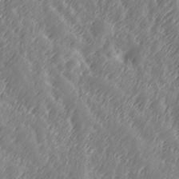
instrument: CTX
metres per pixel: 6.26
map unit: Hve
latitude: 32.1956
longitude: 149.5399
